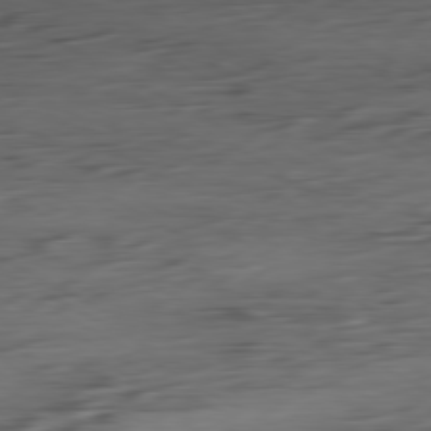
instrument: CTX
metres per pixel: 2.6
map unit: Ap
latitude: -80.7463
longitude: -96.1578
